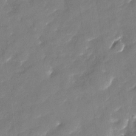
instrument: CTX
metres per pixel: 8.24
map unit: Nhu
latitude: -29.5966
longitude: -73.4994
